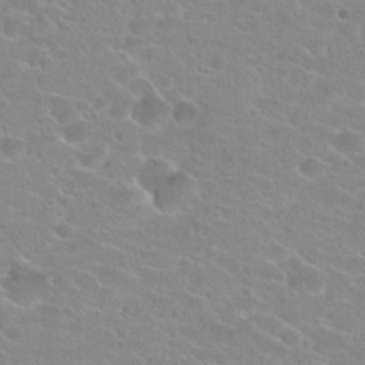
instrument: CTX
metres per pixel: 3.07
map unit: Hto
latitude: 23.5749
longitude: -43.8017
